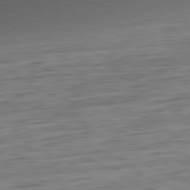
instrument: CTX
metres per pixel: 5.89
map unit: Ap
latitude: -82.0850
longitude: -78.2901
